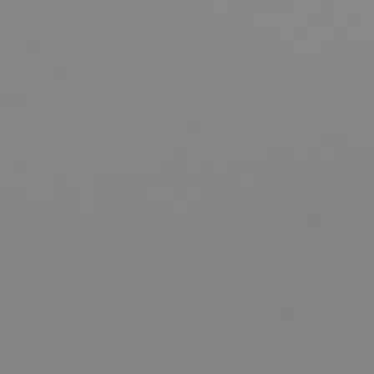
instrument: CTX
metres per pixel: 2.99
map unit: lHb
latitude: -48.6330
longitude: 68.1227
